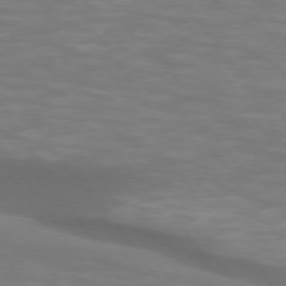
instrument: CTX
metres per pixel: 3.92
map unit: lApd
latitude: 74.4790
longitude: -54.0822
